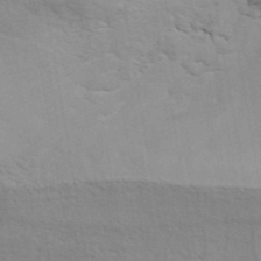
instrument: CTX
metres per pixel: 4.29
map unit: ANa
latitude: 41.6882
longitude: 54.7274
